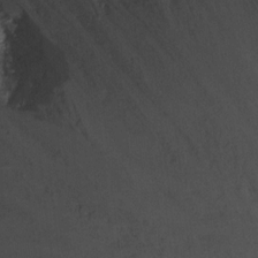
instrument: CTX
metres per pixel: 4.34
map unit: Ht
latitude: -2.3495
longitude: -32.7246
